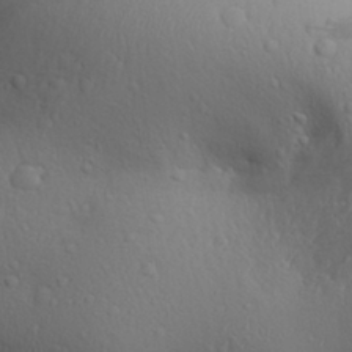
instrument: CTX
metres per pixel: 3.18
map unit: Aa
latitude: 29.3481
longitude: -139.7261
